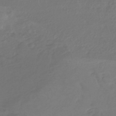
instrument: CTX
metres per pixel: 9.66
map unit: lHb
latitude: -42.7652
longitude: 70.3684
